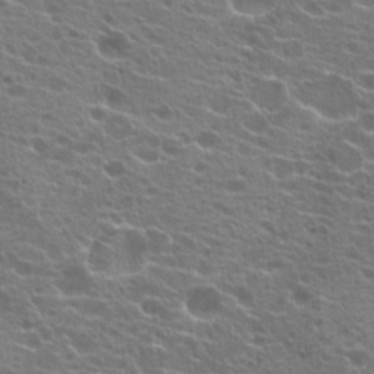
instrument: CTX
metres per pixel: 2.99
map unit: Hto
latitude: 21.5182
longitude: -40.0633
